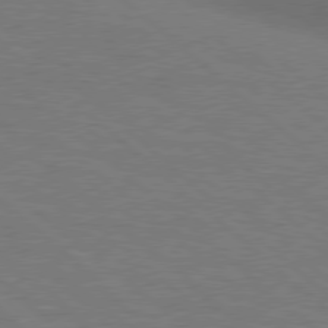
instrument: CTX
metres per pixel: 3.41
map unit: Hpe
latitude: 77.8961
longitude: -157.6316
